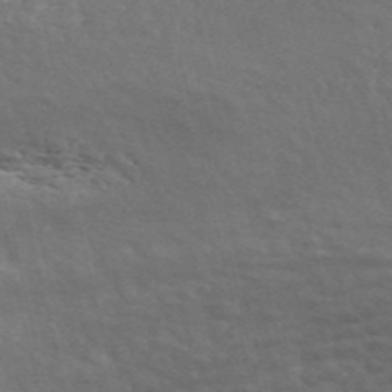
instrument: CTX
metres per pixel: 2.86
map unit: ANa
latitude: 43.1592
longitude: 46.8786
